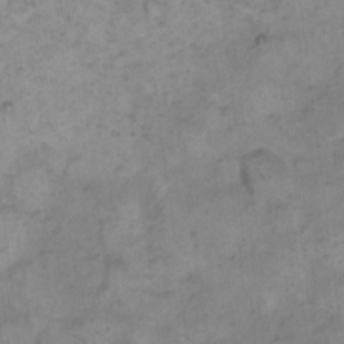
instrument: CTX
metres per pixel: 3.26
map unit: eHh
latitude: 14.7058
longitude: -66.1199
